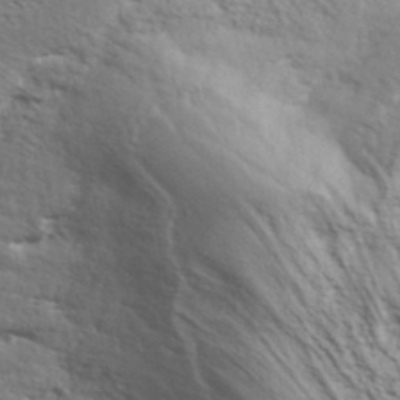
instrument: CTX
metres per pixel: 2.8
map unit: ANa
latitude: 42.2523
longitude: 50.2928
